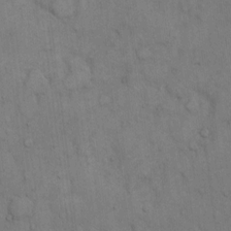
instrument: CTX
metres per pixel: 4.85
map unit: Hto
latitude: 10.4601
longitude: -61.3859
